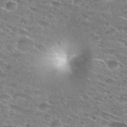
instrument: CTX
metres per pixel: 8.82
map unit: Hto
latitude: 28.3845
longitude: -45.8016
